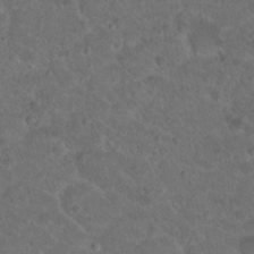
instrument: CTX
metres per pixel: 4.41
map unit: Hto
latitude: 18.1389
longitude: -33.1970
